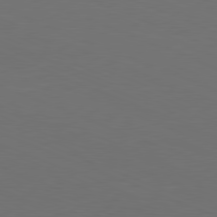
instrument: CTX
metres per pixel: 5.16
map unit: Hpe
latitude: -81.8612
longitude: 21.3887
